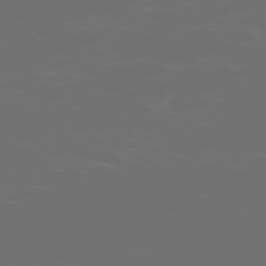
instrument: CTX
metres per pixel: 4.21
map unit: Ap
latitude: -77.3132
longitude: -81.1781
